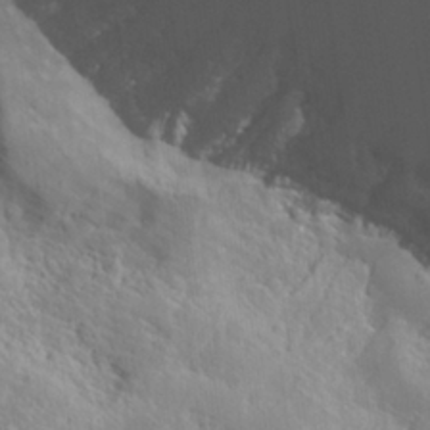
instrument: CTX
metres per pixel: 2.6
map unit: Hto
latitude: 26.9892
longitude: -41.6882
